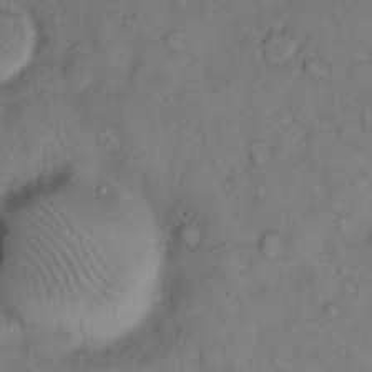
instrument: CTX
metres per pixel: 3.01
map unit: Hto
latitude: 10.8947
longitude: -60.9891
